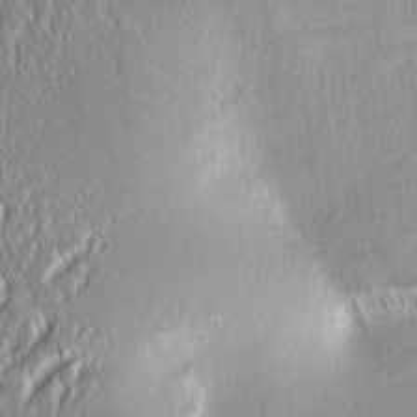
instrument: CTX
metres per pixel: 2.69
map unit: Aa
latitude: 8.1011
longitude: -131.4049
